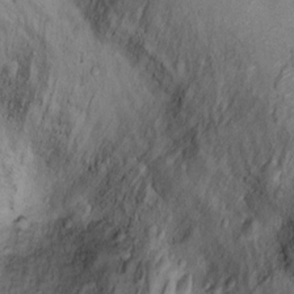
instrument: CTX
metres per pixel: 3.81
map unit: Ht
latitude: 11.9528
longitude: -32.0444
